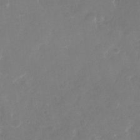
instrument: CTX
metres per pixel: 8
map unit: Nhu
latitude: -29.4643
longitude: -70.7057
